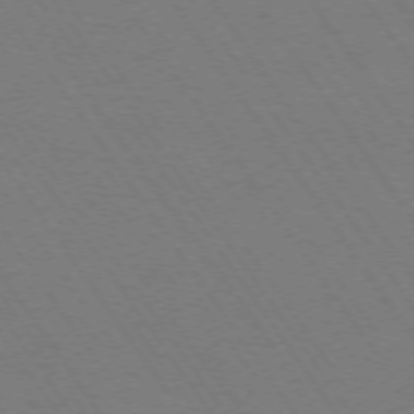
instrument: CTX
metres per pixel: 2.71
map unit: Ap
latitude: -74.4062
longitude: -71.0836
